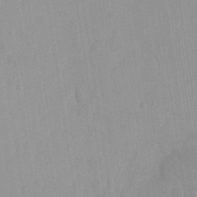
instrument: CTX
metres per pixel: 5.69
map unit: Ave
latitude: -11.1620
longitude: -120.6680
